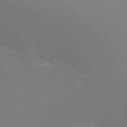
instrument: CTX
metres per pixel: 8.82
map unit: eHh
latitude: -6.8219
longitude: -79.1026
